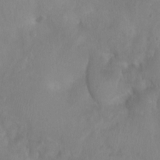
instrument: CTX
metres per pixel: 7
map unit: Nhu
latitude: -0.2740
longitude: -16.5924
